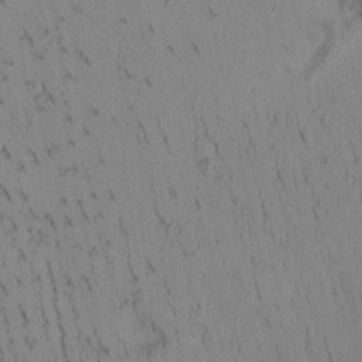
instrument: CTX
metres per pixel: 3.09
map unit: Htu
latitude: -3.7666
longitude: 172.9353
